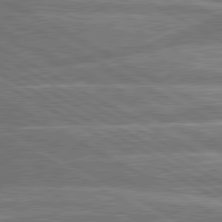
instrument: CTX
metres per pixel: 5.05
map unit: lApd
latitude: 80.7246
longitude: -131.7828
